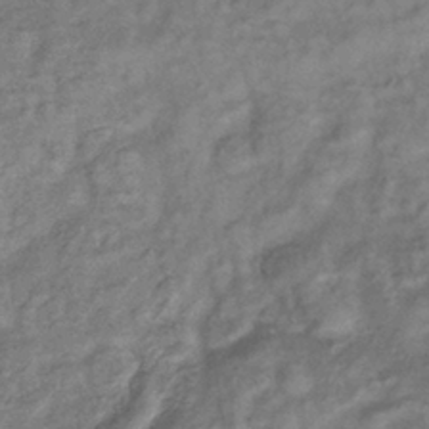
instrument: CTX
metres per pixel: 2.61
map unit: eHb
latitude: -39.7100
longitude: 78.6140
